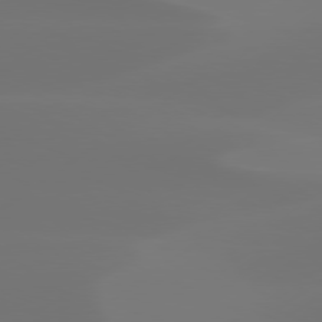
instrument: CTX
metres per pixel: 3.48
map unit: Hpe
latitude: 78.1200
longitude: -128.9325
